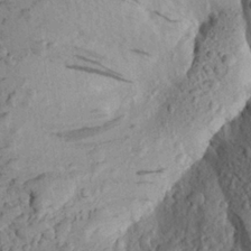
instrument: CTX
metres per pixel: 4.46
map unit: Aa
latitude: 23.7827
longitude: -148.3278
